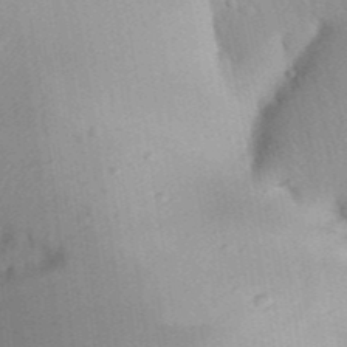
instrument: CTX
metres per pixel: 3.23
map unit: Aa
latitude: 32.6490
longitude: -142.1200
